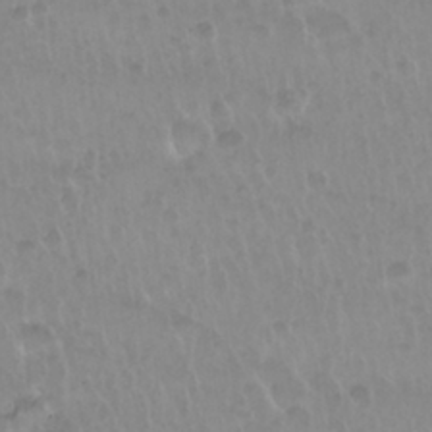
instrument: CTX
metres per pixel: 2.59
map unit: Nhu
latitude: 29.6316
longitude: -56.0255
